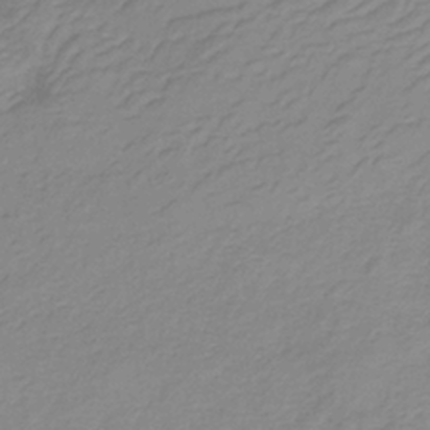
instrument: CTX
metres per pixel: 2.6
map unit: lHb
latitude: -36.5195
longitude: 73.3698
